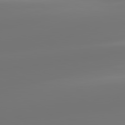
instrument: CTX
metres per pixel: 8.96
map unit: lApd
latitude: 82.1766
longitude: -149.7828
